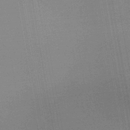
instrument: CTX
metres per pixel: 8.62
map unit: lHb
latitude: -41.6344
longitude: 78.5195
